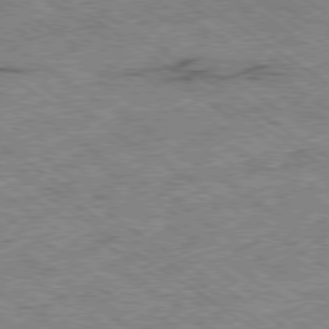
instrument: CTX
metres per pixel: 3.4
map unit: Ap
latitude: -79.5021
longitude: -51.6693
